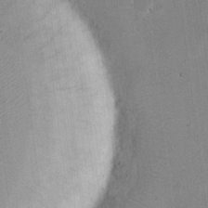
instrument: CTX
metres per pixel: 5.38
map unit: eHh
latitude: 18.7057
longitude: -71.2348
